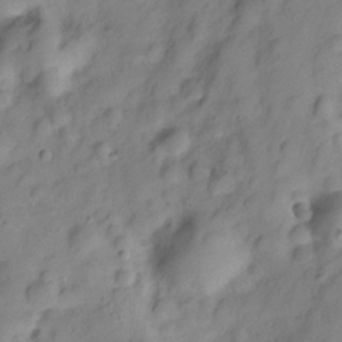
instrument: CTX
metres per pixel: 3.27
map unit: Hve
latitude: -28.7463
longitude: 93.1620
